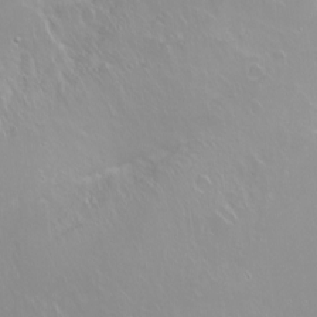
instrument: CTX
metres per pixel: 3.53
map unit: Ht
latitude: -2.3495
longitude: -60.8569
